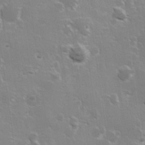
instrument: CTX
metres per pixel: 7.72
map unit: Hve
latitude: 23.6316
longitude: 147.0108
